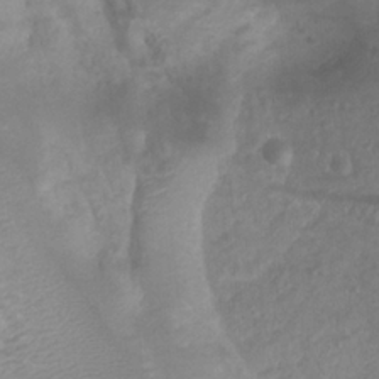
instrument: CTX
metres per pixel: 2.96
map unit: Htu
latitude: 2.8758
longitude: -21.5371
